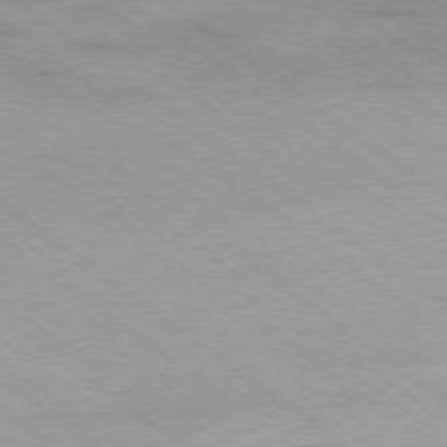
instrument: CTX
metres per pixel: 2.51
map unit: Ap
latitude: -79.1431
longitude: -100.0444
